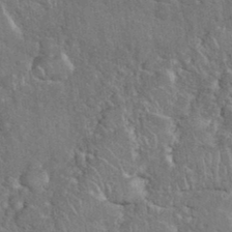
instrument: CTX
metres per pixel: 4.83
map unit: eHh
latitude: 37.0648
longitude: -61.4615
